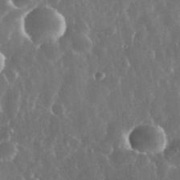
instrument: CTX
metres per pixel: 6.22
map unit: eHh
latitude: 34.8191
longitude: -58.0822
